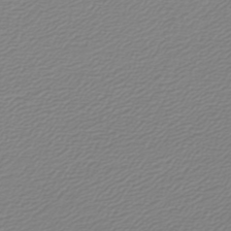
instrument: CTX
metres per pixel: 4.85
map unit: lHb
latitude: -46.5762
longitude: 59.6910
